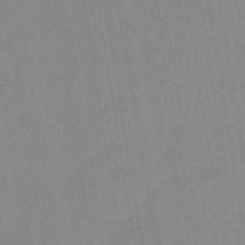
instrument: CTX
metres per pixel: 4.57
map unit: lHb
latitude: -46.0283
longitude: 72.8597
